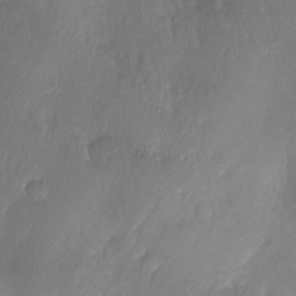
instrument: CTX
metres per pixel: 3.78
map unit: Ht
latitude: -17.4266
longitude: -45.2348
